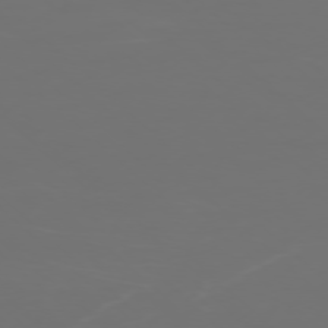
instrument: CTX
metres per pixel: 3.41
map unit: Ap
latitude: -76.9731
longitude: -81.4048
